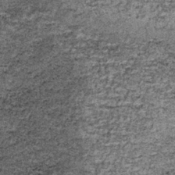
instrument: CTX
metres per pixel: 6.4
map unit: lHb
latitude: -37.8611
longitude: 66.8030
